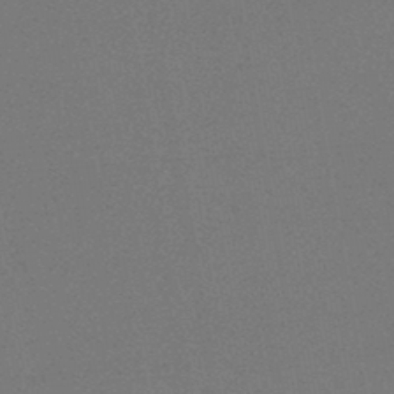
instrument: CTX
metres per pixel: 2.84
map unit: HNb
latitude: -45.7100
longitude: -40.3656
